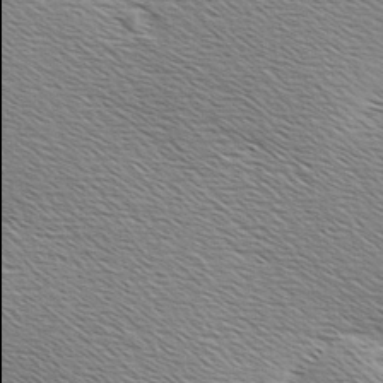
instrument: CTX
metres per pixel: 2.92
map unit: Hve
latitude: 3.2348
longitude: -121.9906
